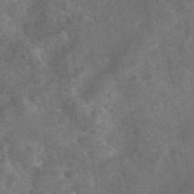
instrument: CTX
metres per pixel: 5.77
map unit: eAb
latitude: 46.8569
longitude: 127.3320
